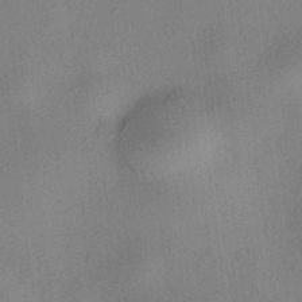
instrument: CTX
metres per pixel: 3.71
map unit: HNhu
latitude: 8.9703
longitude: 13.9556
